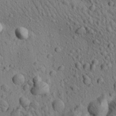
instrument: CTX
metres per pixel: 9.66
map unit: Aa
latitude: 23.0836
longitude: -139.0269
